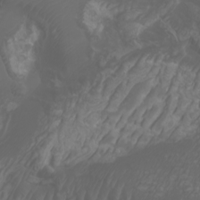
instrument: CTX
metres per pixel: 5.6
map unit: Htu
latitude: -4.9919
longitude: -89.7072
